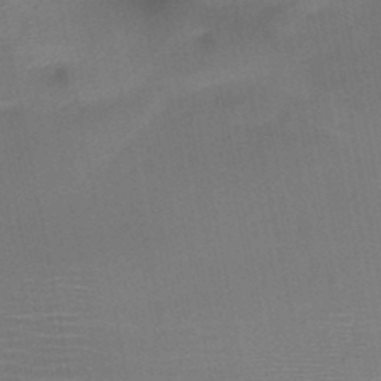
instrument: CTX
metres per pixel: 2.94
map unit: HNb
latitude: -47.1431
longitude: -40.1388
